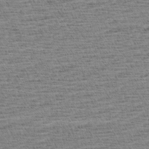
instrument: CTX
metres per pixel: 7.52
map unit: Aa
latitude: 7.3293
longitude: -137.3482
